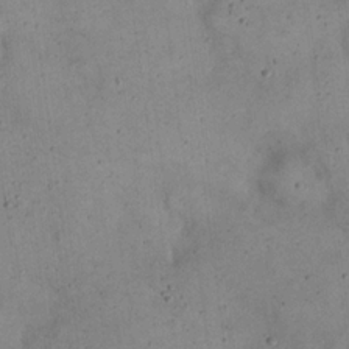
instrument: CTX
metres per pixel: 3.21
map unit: eHh
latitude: 20.4790
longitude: -60.2522
